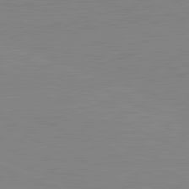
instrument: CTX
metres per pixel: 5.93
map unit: lApd
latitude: 81.8205
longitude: -156.6490
